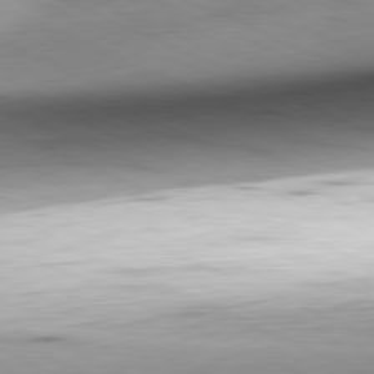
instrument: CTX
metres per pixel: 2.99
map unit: Ap
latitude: -81.6155
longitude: -81.9528
